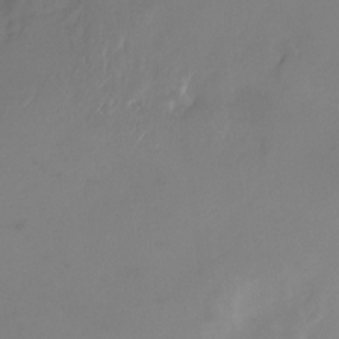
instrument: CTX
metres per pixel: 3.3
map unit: Nhu
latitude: -23.3510
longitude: -71.8772
